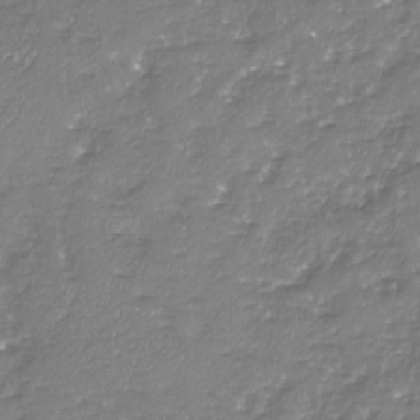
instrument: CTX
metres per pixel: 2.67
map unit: Nhu
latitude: -19.0486
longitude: -57.9528
